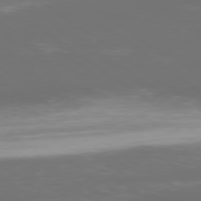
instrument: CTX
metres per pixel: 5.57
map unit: Ap
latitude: -78.7085
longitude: -93.4426
